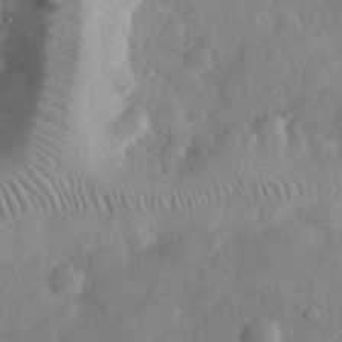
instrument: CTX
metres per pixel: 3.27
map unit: eHh
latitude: 31.1026
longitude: -70.6490
